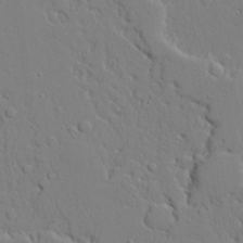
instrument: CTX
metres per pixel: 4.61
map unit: lAvf
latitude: 23.1025
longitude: -109.7260
